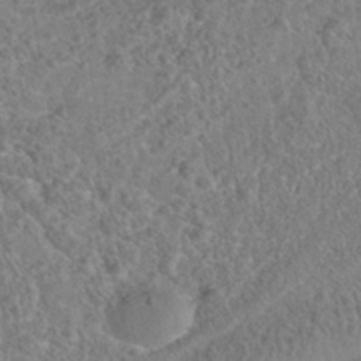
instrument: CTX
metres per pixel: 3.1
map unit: Nhe
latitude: -41.8044
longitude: -111.6883
